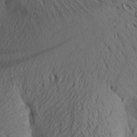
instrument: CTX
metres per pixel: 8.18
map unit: Aa
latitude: 25.8772
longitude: -144.8191
